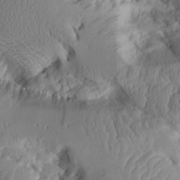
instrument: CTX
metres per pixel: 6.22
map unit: Aa
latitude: 10.1200
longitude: -126.3090
